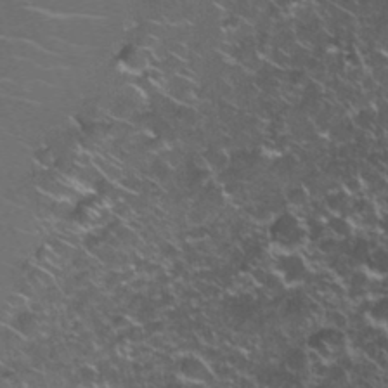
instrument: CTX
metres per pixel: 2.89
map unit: Nhu
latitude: 27.9906
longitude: -61.5749
